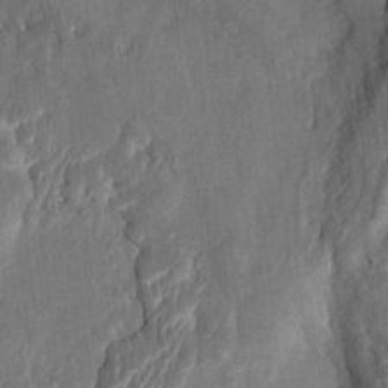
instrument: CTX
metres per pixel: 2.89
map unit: HNhu
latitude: 6.8191
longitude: -3.4993
